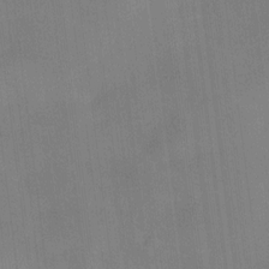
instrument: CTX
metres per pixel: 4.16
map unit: HNhu
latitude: 11.0270
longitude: 9.3887
